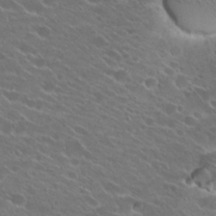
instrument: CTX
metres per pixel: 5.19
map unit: Hto
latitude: 24.4034
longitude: -38.1389
